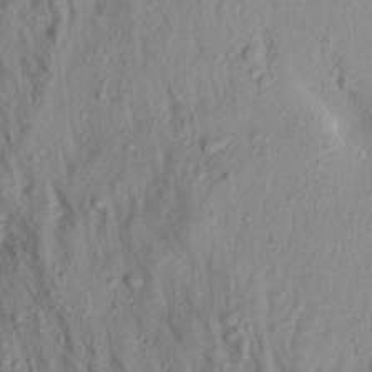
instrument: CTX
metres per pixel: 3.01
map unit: Aa
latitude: 18.3467
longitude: -147.3482
